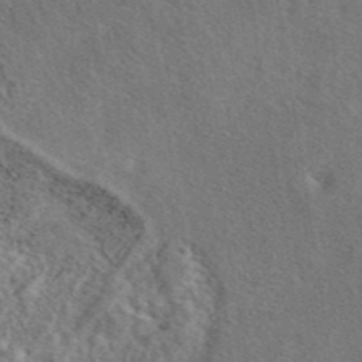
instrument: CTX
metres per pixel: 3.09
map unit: eAb
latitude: 42.9514
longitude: 110.4062
